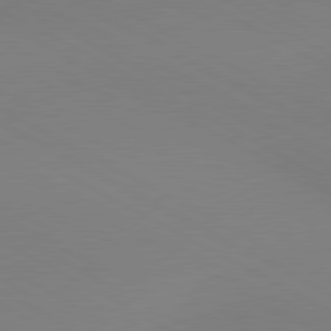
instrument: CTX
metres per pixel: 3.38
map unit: lApd
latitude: 80.4979
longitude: 139.1809
